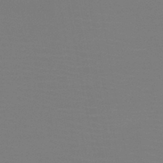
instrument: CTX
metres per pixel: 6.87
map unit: HNb
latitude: -46.5951
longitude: -44.2711
